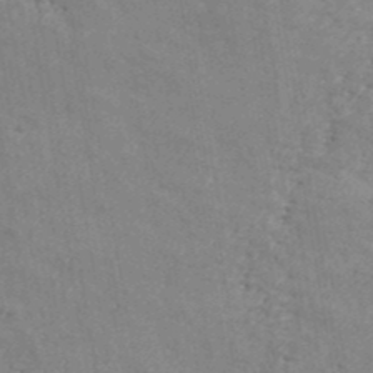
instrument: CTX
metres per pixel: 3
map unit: ANa
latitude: 40.9513
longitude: -87.3104
